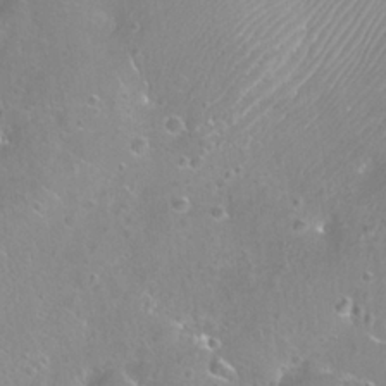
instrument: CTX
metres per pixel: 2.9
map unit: Nhu
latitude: 24.3467
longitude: -52.1011
